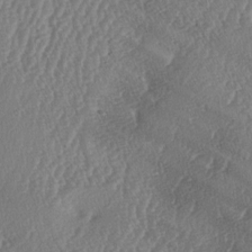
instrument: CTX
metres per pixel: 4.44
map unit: lAa
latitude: -5.7099
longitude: -130.2145
